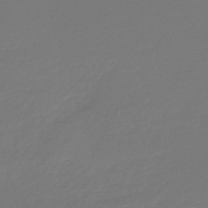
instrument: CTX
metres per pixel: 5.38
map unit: lHb
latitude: -47.1809
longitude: 65.5966
